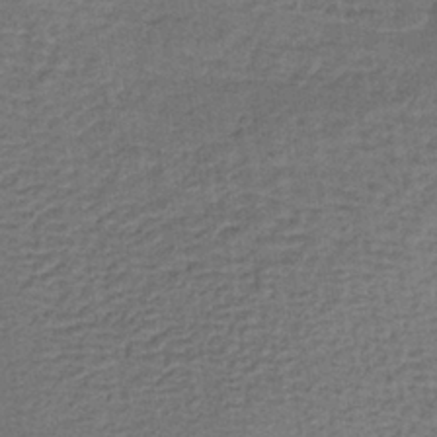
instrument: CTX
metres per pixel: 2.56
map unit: lHb
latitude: -38.5763
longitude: 59.8422
